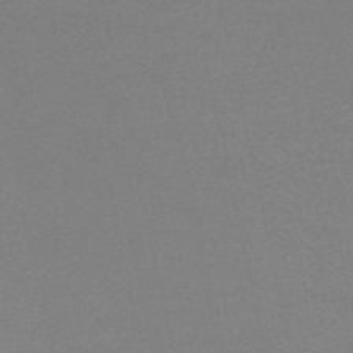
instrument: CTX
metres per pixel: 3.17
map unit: HNb
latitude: -50.0472
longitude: -52.0633
